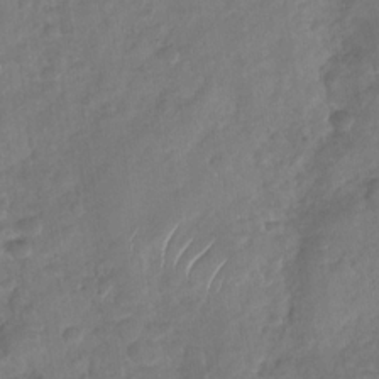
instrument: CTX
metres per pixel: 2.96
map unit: Nhu
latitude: -30.1606
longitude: -62.4601
